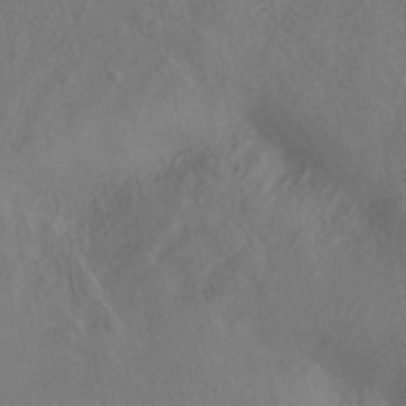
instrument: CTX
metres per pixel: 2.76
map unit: ANa
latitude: -38.5007
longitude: 95.9556
